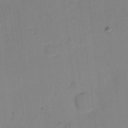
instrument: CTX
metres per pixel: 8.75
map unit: eHh
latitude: 7.1781
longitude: -65.5938
